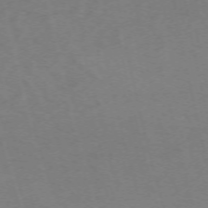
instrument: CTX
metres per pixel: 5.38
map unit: Nhu
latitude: -68.4062
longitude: 37.4265
